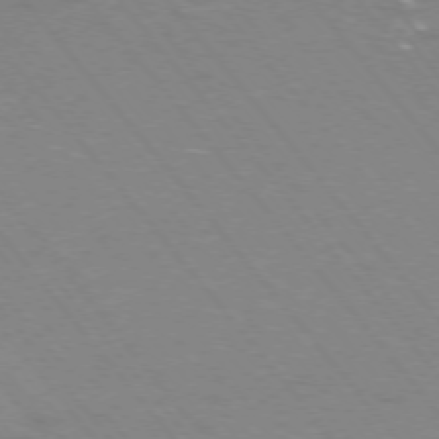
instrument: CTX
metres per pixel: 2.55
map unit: Ap
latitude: -75.5966
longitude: -69.5371
